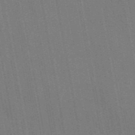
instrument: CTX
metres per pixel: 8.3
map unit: eAb
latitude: 46.4412
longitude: 122.1039
